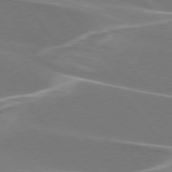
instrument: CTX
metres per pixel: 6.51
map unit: lApd
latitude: 75.3671
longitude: -62.5168
